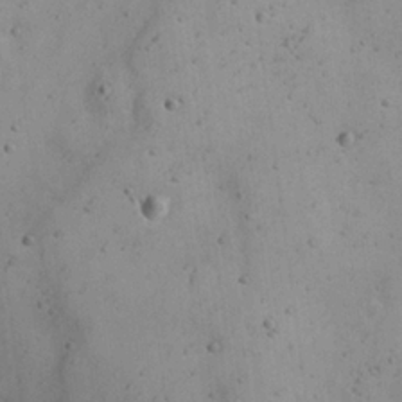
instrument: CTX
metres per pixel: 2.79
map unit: Nhu
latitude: 21.9339
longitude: -70.8947
